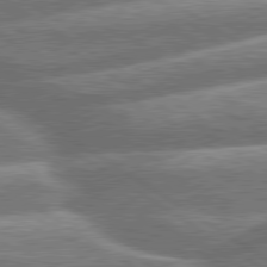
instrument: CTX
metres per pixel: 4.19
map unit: lApd
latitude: 79.9717
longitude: -159.9339
